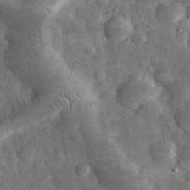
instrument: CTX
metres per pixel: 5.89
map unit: eHh
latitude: 33.6127
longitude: -70.1578
